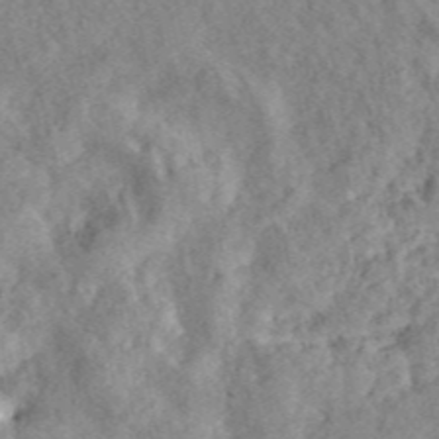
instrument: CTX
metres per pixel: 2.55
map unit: ANa
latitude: 45.9150
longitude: 30.2739
